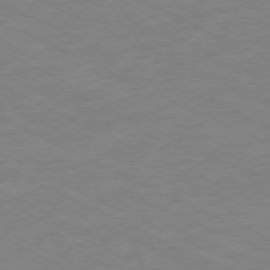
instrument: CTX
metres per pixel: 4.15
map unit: Ap
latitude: -78.0850
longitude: -73.9906
